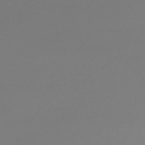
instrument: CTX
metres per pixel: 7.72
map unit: lHb
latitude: -44.3873
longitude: 61.3321
